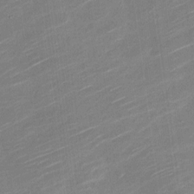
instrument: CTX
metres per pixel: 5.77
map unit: Nve
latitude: -18.9542
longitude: 107.6155
